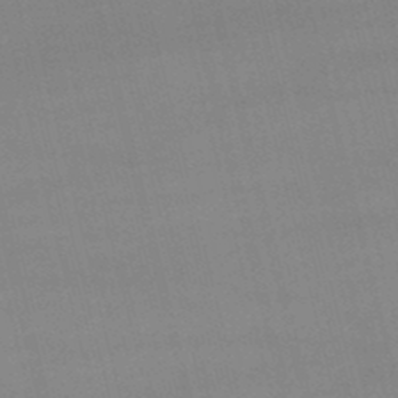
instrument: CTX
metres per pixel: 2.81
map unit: lHb
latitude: -48.1039
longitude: 63.6722
